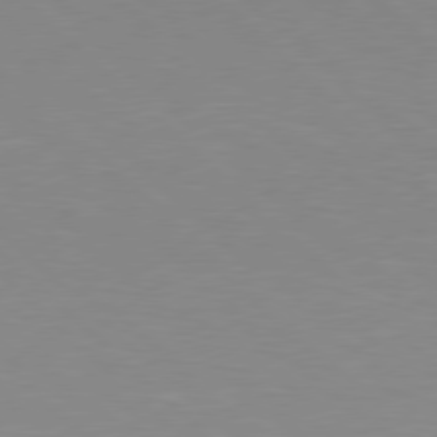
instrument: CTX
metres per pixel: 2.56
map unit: Hpe
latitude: 78.0633
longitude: -160.8191
